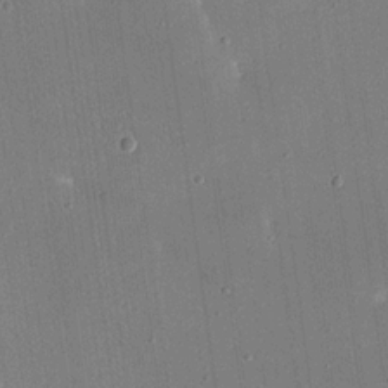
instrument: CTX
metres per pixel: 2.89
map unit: eHh
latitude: 18.1200
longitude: -70.0633
